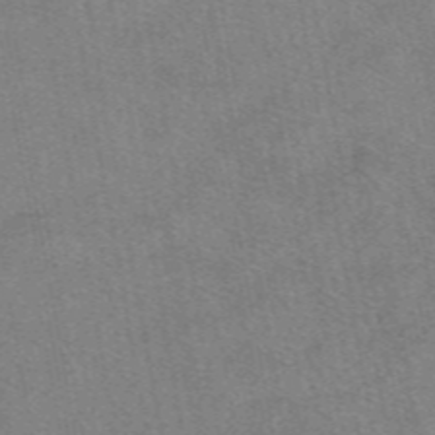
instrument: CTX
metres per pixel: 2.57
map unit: eAb
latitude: 48.2711
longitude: 113.3132
